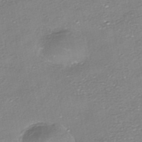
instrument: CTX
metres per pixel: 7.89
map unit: HNhu
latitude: -40.1795
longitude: 102.7652
